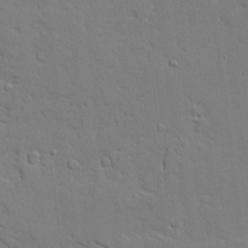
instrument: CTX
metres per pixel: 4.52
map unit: Aa
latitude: 19.7260
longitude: -126.2712
